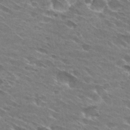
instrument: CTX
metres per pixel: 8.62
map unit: Hto
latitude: 29.4426
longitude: -42.8002
